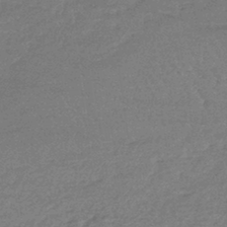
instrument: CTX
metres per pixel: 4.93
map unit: lHb
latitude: -42.5195
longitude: 66.6140
